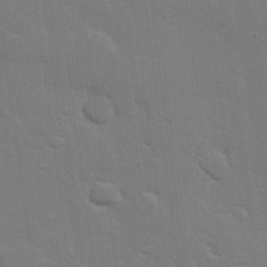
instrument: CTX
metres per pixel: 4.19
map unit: eHh
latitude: 26.1956
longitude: -81.5938
